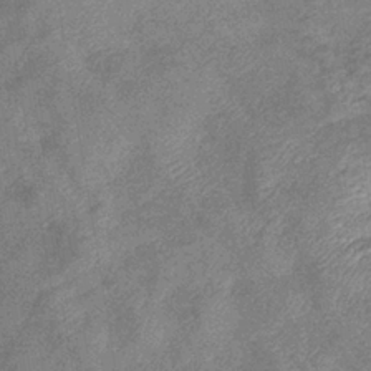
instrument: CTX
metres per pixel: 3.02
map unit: eHb
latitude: -37.9367
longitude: 77.3321
